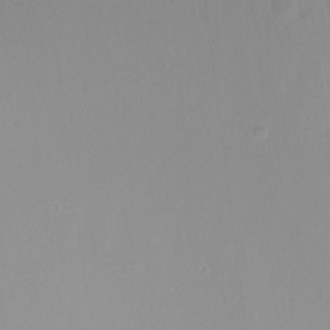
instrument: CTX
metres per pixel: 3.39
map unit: Ht
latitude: -14.6141
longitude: -52.3090
